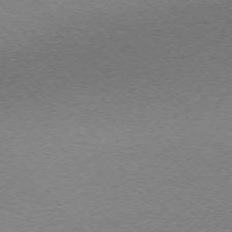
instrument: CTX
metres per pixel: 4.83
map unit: Ap
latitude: -75.7667
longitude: -63.1781
